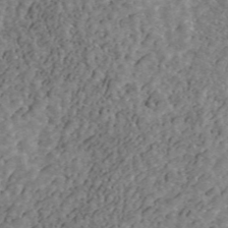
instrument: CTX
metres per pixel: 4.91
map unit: ANa
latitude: 44.6112
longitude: 30.1794
